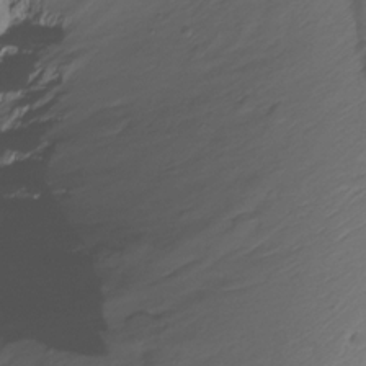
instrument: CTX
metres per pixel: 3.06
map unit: Nhu
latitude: -13.3321
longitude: -62.4979
